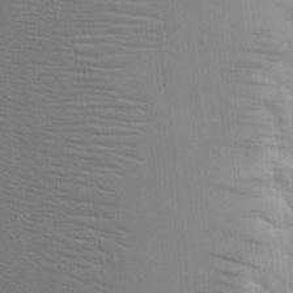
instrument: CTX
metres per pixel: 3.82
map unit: Nhu
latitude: 0.0822
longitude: -78.0444
